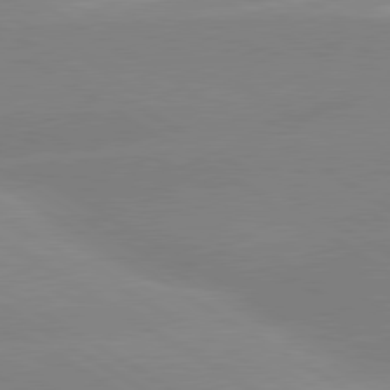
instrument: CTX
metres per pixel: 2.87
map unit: lApd
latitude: 80.1767
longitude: -152.3090
